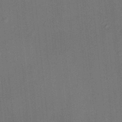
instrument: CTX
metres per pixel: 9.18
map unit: HNhu
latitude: 13.2537
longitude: 10.8786
